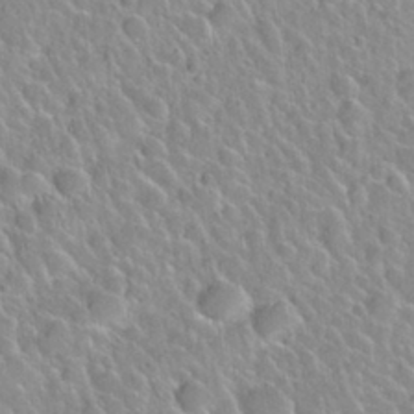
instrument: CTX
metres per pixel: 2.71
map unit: Nhu
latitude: 28.1200
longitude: -53.6316
